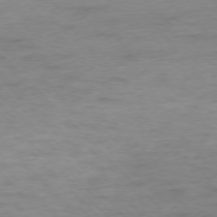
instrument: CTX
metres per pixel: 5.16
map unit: Ap
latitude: -77.2943
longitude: -89.2537
